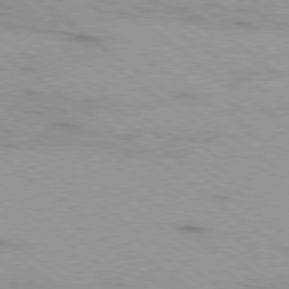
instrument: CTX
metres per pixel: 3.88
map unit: Ap
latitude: -79.2187
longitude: -99.7449
